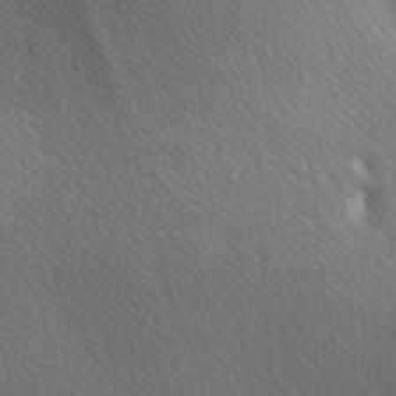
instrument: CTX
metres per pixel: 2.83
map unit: lAa
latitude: -5.9556
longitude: -121.7450
